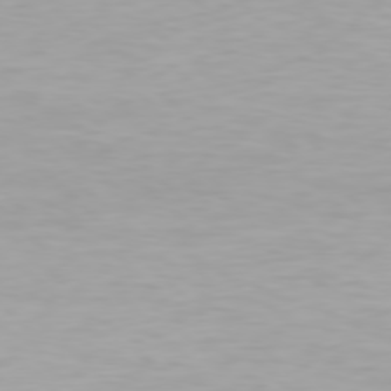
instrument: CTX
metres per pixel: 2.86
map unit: Hpe
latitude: 77.6127
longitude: -162.4223
